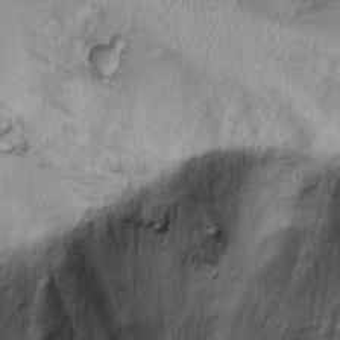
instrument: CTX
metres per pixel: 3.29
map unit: Ht
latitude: -1.3888
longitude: -14.2523
